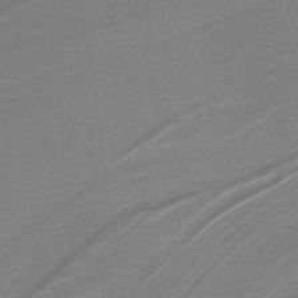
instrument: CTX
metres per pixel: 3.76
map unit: lHb
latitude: -40.0094
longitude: 53.3131
